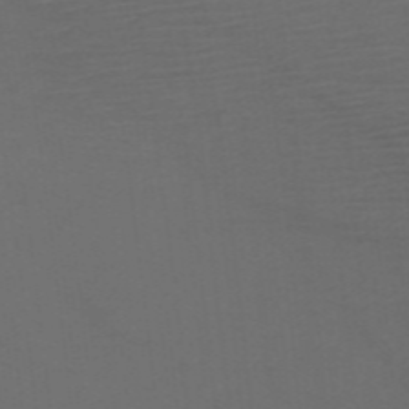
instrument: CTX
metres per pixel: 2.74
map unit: HNb
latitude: -49.9367
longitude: -45.6505
